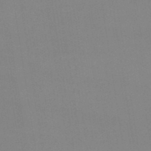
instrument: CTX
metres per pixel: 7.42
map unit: eHb
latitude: -49.9745
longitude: 67.5399
